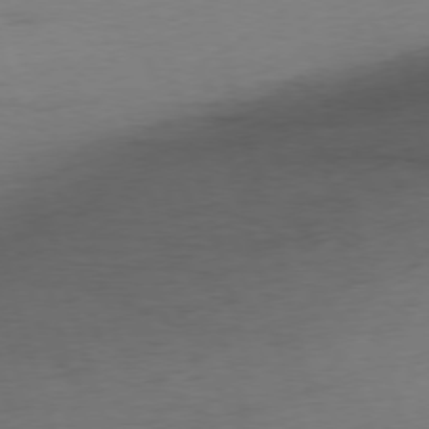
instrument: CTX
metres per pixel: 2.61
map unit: Ap
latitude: -76.1228
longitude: -73.5560
